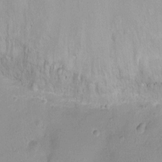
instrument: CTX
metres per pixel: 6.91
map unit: Ht
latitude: -8.5952
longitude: -20.9703
